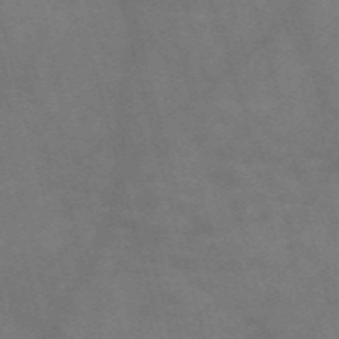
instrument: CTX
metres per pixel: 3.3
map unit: Nve
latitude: -58.5951
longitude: 66.7274
